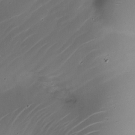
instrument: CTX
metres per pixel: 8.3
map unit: Nhe
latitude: -19.1998
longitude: 144.4062
